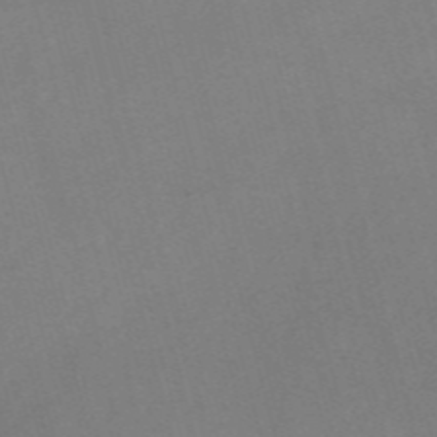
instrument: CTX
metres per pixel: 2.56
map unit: Nve
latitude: -57.5777
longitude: 64.3118
